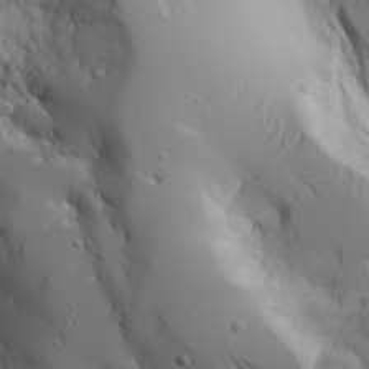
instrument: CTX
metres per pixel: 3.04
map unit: Aa
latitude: 25.4426
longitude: -127.0459
